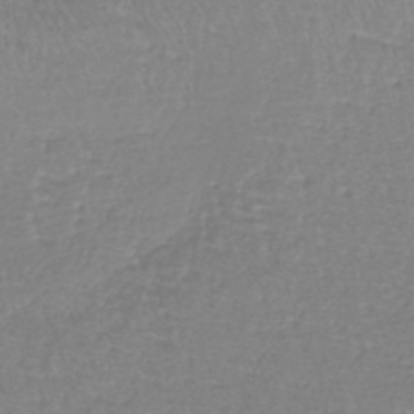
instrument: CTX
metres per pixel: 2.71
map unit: lHb
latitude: -41.1620
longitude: 65.4644
